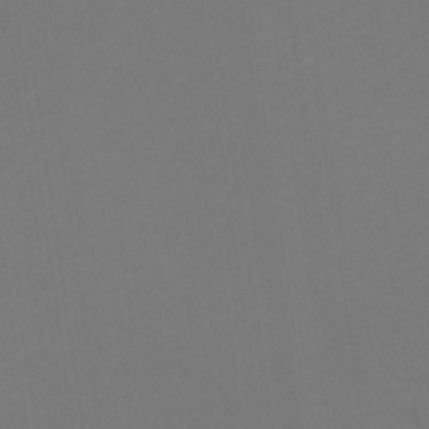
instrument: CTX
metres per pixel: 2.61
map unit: Htu
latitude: -11.0486
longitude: -71.8205
